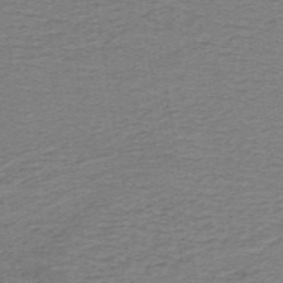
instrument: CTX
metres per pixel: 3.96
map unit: lHb
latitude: -41.1242
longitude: 54.3495
